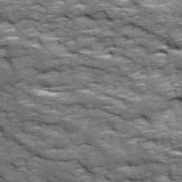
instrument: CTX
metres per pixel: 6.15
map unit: Ave
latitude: 18.2711
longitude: -135.6127
